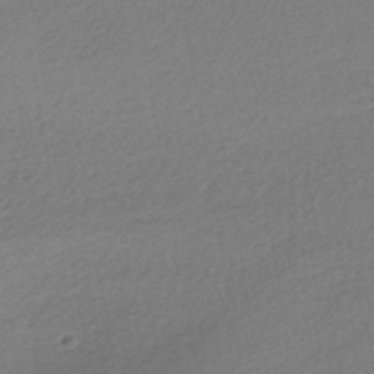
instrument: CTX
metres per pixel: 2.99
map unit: HNhu
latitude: -43.5021
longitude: 95.2187
